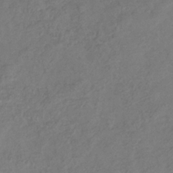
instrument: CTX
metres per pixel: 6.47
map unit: Hve
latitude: -34.1039
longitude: 90.2551
